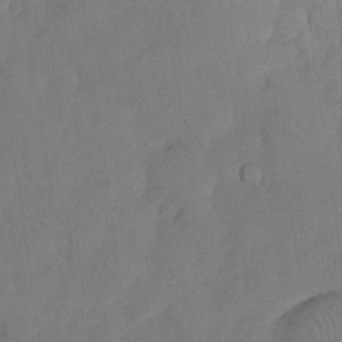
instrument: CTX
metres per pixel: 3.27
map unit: Nhu
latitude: 27.0459
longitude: -72.7625
